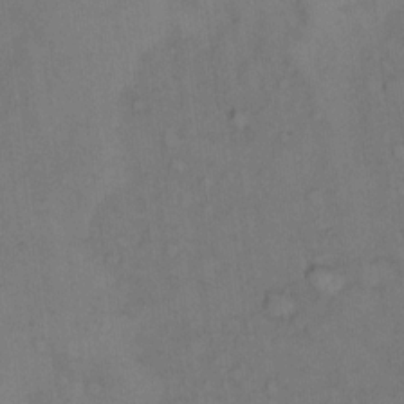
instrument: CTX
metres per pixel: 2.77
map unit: eHh
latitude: 11.3860
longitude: -62.2901
